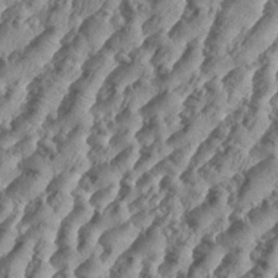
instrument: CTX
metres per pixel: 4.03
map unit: eHh
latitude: 34.7057
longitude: -136.7058
